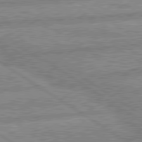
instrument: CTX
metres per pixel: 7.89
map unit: lApd
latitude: 80.1389
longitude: -169.3860
